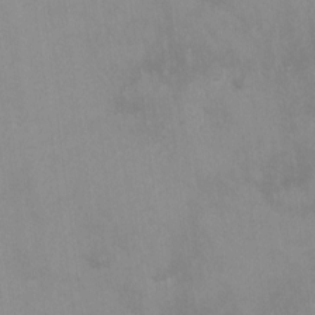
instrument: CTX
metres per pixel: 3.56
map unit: lHvf
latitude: -14.0661
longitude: -104.1389
